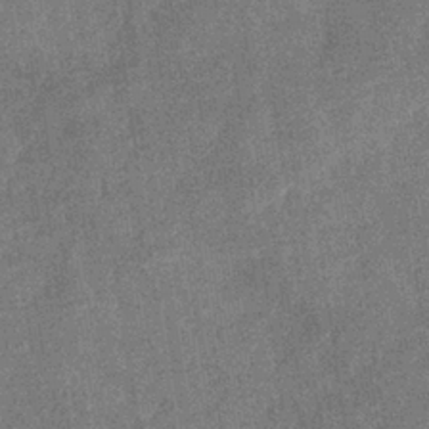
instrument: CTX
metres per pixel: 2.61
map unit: eHb
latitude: -36.3306
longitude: 78.6140
